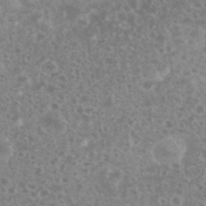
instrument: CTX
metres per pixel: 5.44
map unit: eHh
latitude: 34.7246
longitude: -61.8016
